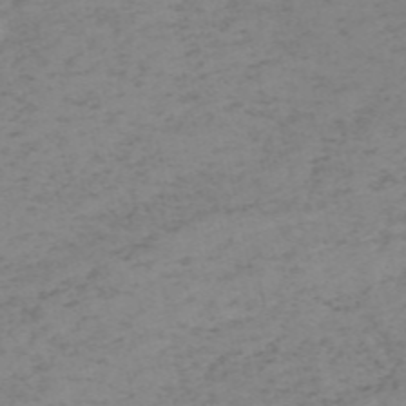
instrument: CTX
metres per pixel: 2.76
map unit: HNb
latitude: -56.0850
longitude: -43.6883
